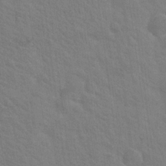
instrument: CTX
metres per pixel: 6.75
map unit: Hto
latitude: 20.5546
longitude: -54.4412
